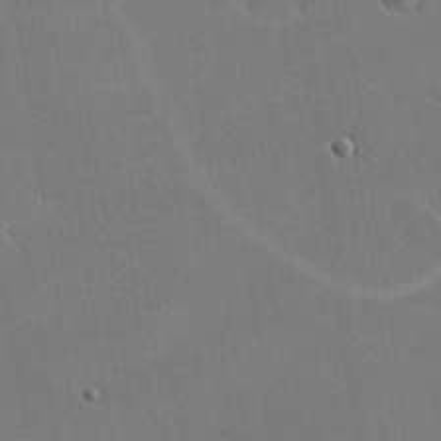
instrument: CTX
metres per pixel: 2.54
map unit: lHvf
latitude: -9.8989
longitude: -102.1955
